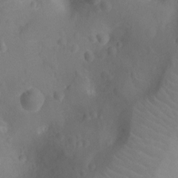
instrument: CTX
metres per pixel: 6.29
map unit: Ht
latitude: -9.6911
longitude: -23.3482
